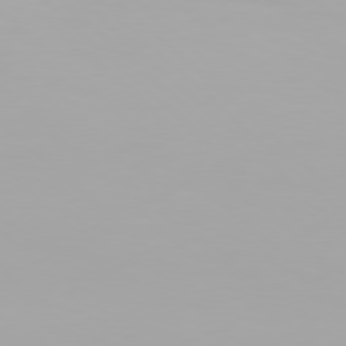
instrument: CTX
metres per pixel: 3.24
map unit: Hpe
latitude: 77.2726
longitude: -137.8017
